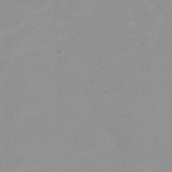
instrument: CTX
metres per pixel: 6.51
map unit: Ht
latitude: 3.7449
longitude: -22.8569
